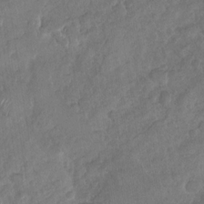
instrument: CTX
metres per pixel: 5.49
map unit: Nhu
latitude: -30.6140
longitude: -62.1767
